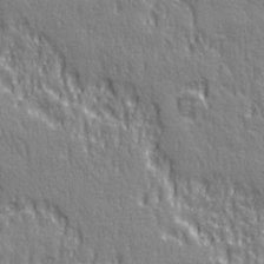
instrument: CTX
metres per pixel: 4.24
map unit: Ave
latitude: 22.1011
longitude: -135.2159
